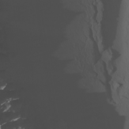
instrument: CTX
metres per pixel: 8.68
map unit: Htu
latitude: -7.6910
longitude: -67.1781
